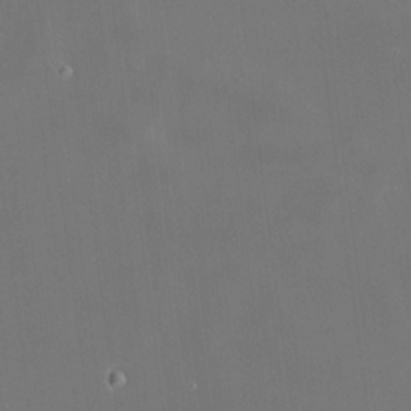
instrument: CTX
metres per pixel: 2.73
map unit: HNhu
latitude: 11.0270
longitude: 10.9542
